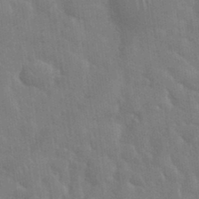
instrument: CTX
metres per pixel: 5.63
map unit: eHh
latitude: 35.1970
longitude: -61.0458
